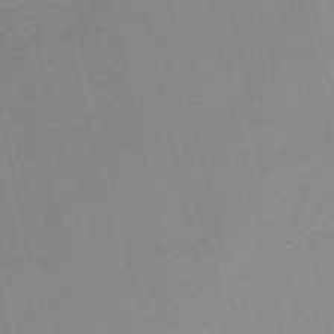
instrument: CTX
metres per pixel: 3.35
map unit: HNb
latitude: -54.4251
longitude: -45.8772
